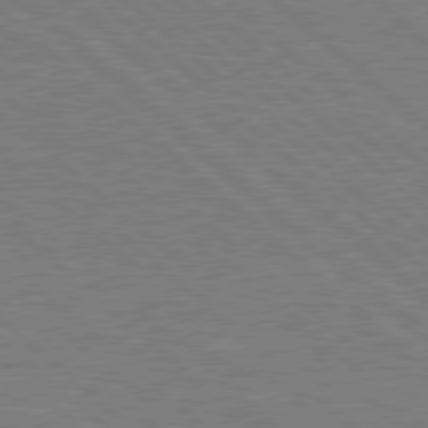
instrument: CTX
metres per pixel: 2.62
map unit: Hpe
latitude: 78.4034
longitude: -152.1956
